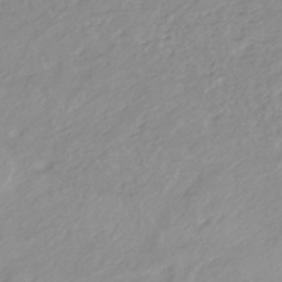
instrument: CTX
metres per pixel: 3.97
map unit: HNhu
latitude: -44.5574
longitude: 95.1431
